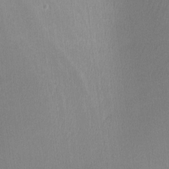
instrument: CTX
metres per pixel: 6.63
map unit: lHvf
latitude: -11.3888
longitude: -100.2334
